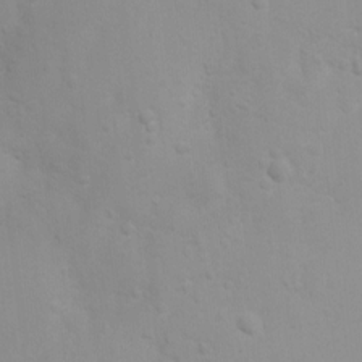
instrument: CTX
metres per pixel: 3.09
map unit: Ht
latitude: 3.4048
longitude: -22.6112
